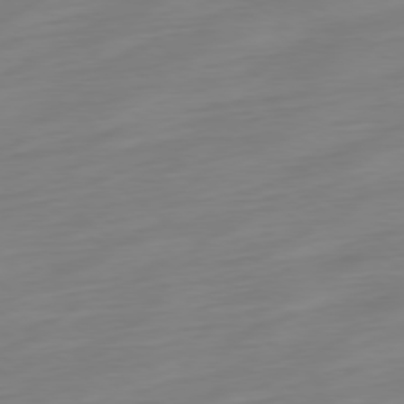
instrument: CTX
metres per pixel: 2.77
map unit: Ap
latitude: -78.7274
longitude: -66.7246
